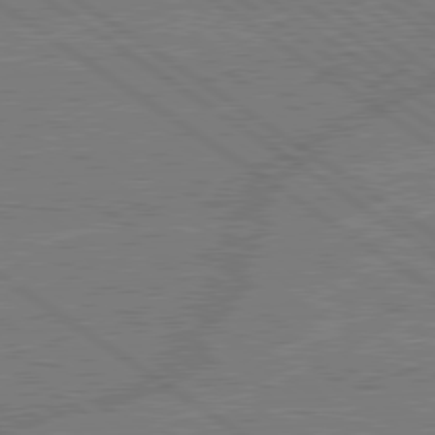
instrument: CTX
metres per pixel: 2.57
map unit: lApd
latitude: 79.2537
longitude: -145.5371
